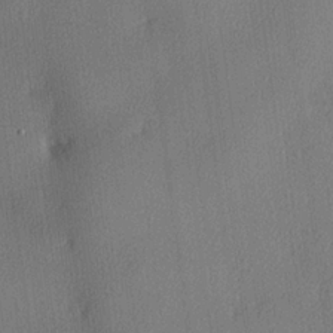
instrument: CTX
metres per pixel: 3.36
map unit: lHvf
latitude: 22.6301
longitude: 140.5007
